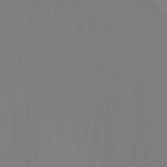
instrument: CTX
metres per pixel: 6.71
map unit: Ht
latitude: -7.0297
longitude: -19.5938
